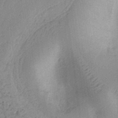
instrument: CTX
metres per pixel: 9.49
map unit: Ht
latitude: 11.1214
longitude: -74.4979
